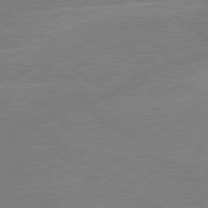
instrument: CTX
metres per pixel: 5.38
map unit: lApd
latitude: 79.2726
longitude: -132.4223
